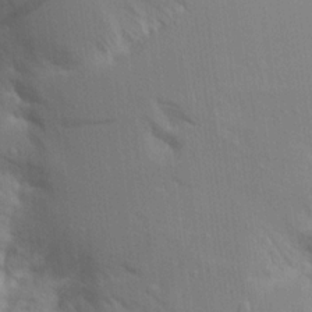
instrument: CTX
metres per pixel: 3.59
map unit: Aa
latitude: 16.0255
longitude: -148.8380
